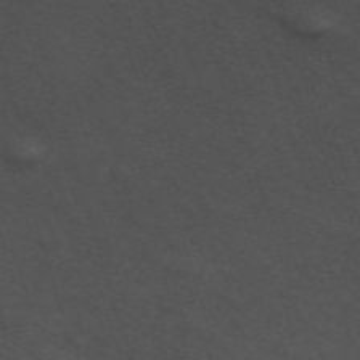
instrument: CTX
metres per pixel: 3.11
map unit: ANa
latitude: 52.0255
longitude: -70.7624
